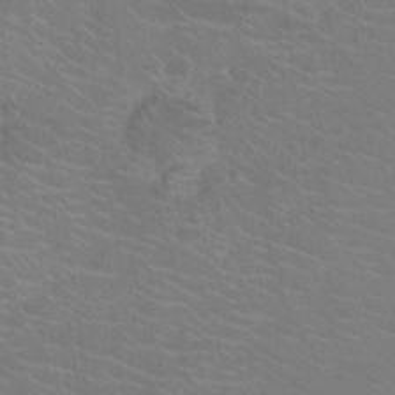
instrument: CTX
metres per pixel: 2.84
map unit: Nhu
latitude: -15.1431
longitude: -25.4426
